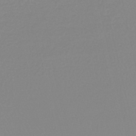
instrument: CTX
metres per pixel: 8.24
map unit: lHb
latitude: -44.4629
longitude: 56.1417
